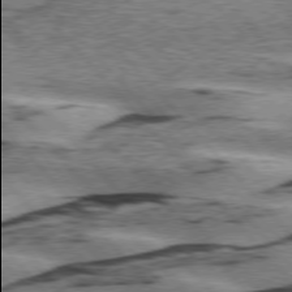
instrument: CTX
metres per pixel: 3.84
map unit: lApd
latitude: 75.7450
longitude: -77.9906
